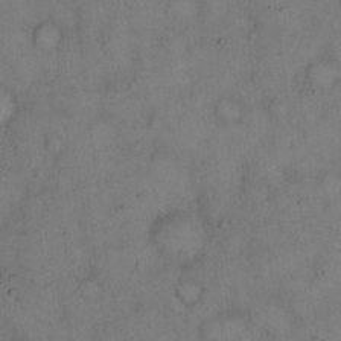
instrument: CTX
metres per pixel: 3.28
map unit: eHh
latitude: 14.9514
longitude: -62.3656
